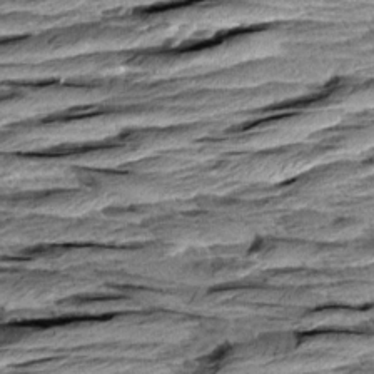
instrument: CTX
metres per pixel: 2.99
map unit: Aa
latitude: 8.7435
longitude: -138.1956
